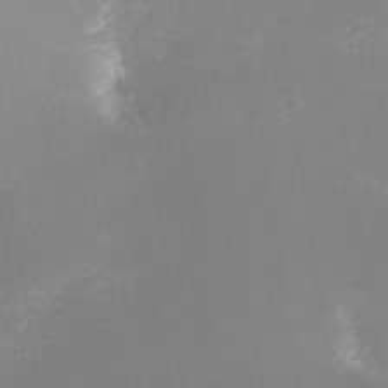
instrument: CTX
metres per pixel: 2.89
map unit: Nhe
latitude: -37.3698
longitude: -112.6112
